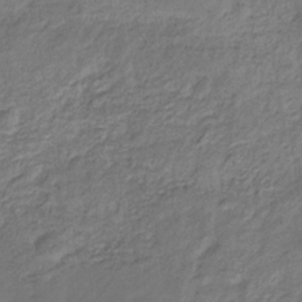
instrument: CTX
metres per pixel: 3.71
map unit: eHb
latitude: -30.0283
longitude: 68.4817
